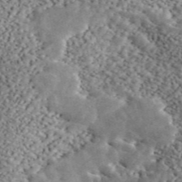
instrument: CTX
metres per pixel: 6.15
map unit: ANa
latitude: 46.6113
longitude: 50.2739
